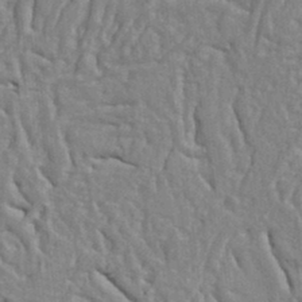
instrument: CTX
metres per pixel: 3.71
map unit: Ht
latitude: 9.8583
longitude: -76.8569
